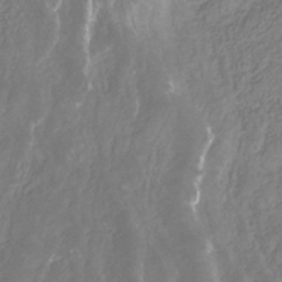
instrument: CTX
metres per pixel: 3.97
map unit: HNhu
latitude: -29.5210
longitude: 67.4265
